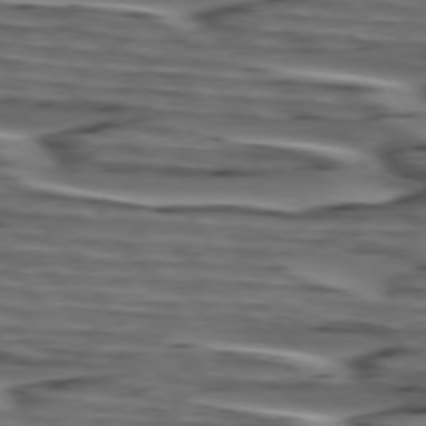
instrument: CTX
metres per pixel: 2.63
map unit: lApd
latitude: 75.3293
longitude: -71.9150
